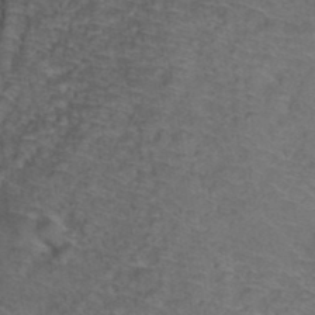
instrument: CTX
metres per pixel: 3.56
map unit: Hto
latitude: 38.5168
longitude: -42.4412
